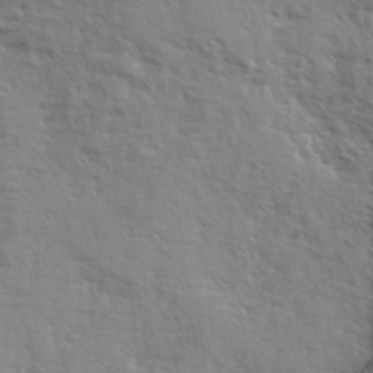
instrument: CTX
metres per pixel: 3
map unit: Ave
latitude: 12.8569
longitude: -101.8961
